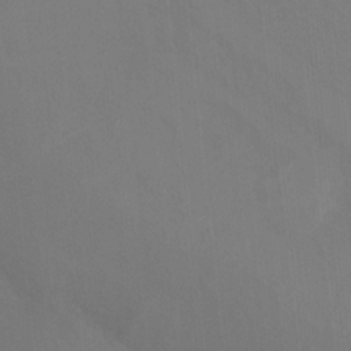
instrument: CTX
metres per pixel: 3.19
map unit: Ht
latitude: -13.8611
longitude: -58.6113
